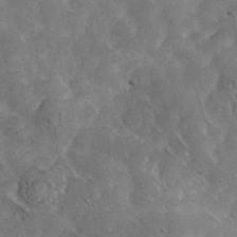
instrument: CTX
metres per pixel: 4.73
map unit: lHvf
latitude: 37.6316
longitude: -88.0255
